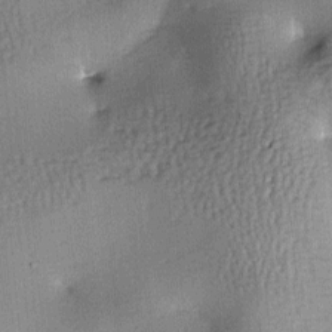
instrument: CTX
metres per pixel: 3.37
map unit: lAa
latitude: -7.9178
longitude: -124.7813
